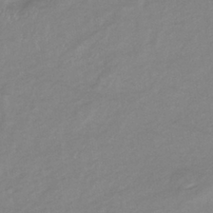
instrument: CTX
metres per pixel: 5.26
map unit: eHb
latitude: -36.8974
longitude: 75.5588
